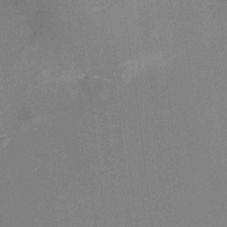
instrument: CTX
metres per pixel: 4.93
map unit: Nhu
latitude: -16.1039
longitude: -56.7624
